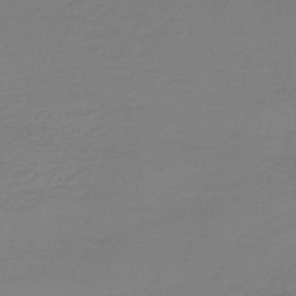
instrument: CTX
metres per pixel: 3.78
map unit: lHb
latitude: -42.8030
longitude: 64.1228
